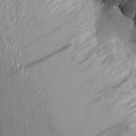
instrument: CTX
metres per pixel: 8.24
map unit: Aa
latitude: 13.6883
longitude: -143.8017
